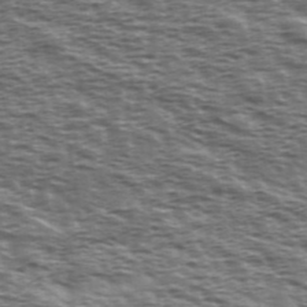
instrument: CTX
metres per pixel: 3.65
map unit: Ave
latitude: 38.8380
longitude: -112.8380
